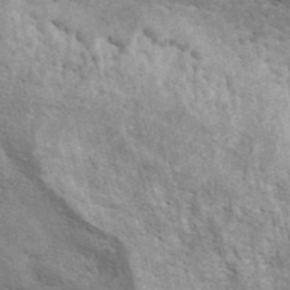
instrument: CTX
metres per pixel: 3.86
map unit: ANa
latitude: 45.2159
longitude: 46.8786
